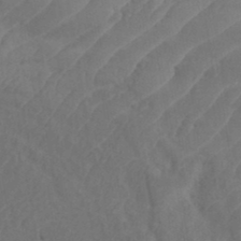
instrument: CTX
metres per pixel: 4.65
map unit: eHh
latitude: 35.5938
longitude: -137.7639
